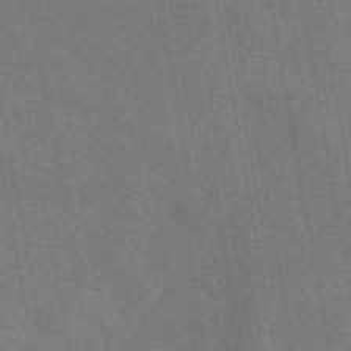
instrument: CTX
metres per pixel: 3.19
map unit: eAb
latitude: 46.8569
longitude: 122.1795
